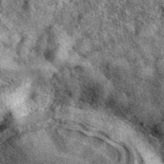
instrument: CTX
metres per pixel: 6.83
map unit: eAb
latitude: 39.3482
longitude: 106.9919
